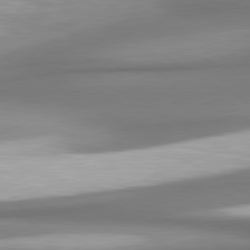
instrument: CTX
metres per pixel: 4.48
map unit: lApd
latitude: 80.5924
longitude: 179.0486
